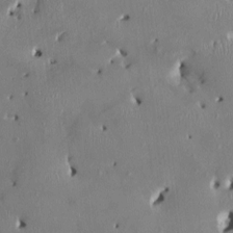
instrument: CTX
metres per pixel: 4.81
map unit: HNhu
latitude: 2.8191
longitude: -4.9892
